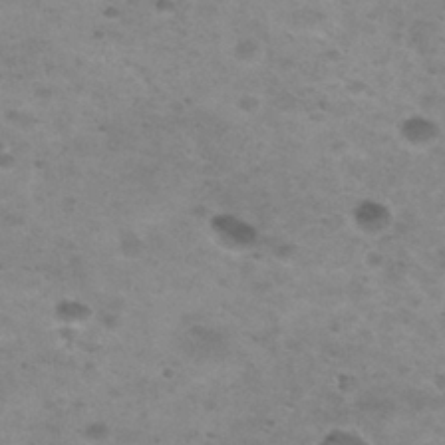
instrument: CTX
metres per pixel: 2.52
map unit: Nhu
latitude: 29.5371
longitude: -47.9906
